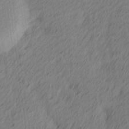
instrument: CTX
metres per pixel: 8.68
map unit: Ave
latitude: 13.2348
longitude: -106.4979
